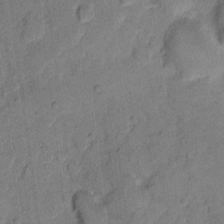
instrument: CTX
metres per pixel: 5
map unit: eHh
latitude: 11.4049
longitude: -65.5749
